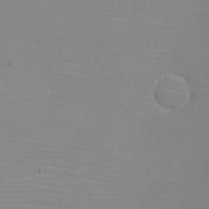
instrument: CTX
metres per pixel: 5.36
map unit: eHh
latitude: -6.2550
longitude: -79.2537
